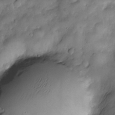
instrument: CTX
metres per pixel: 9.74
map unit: Nve
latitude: -26.7652
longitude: -148.6679
